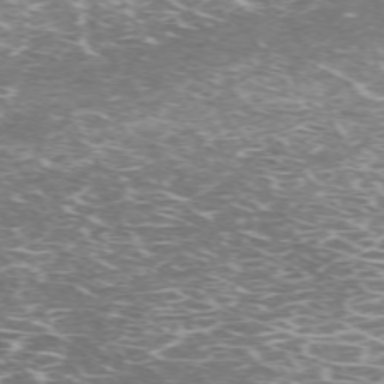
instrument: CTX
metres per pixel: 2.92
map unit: Hpe
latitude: -72.1417
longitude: 7.9556
